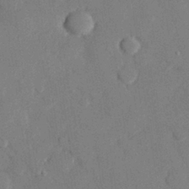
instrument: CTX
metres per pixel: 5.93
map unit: eHh
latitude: 27.4804
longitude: -80.8191
